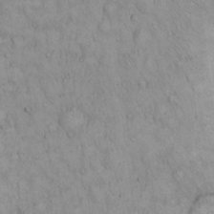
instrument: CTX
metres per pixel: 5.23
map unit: Hto
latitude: 12.9703
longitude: -57.6504
